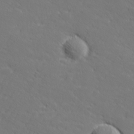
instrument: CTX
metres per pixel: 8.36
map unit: lHvf
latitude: 26.6491
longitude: 142.5762
